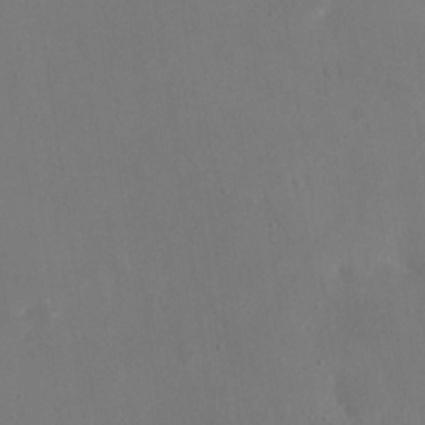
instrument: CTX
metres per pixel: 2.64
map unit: eHh
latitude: 19.3859
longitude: -68.6680
